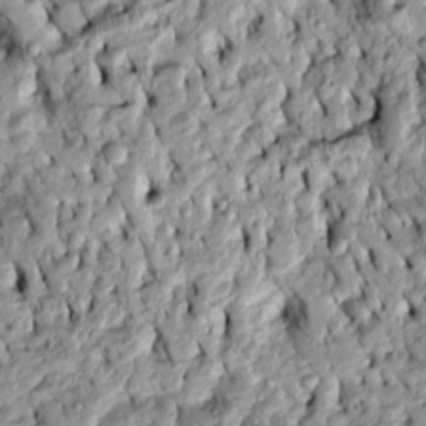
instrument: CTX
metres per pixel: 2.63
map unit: Htu
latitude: -4.8408
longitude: 157.2376
